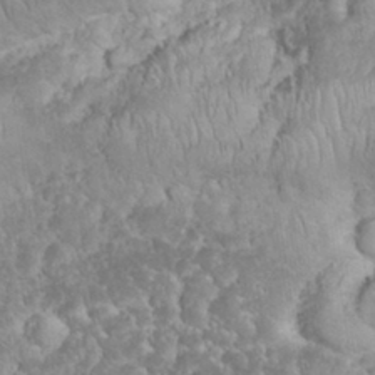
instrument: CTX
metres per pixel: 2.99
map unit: eHh
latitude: 32.5357
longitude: -64.3845
